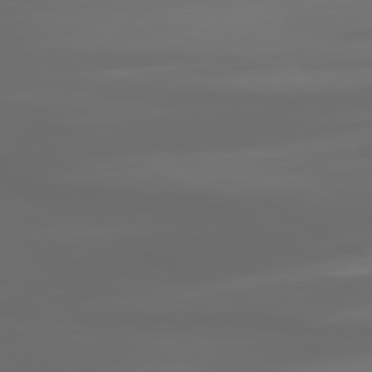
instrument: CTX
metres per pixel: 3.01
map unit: lApd
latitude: 80.6113
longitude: -137.5371
